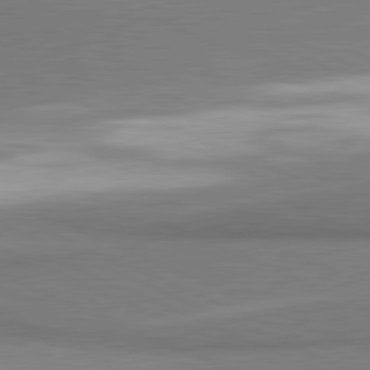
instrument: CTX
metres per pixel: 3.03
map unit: lApd
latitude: 81.4237
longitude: 160.8030
